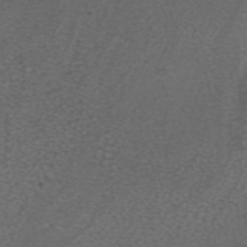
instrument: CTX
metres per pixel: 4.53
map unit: ANa
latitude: 37.2726
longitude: 24.1039
